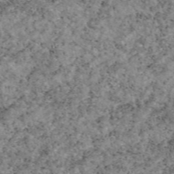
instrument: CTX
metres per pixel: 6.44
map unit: eAb
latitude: 48.5546
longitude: 121.9178
